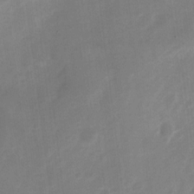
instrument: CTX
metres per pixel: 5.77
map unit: Nve
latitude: -20.8030
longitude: 107.2943
